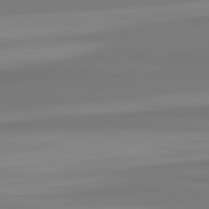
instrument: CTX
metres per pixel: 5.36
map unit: lApd
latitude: 82.7435
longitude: 173.8611
